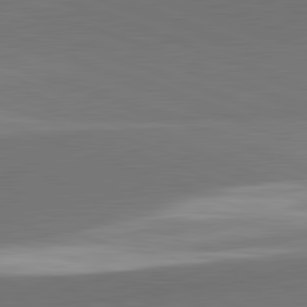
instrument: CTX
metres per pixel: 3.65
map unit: lApd
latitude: 82.1766
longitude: 149.3321
